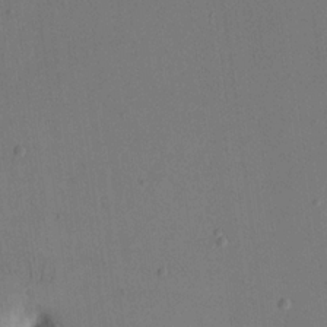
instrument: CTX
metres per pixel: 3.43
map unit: eHh
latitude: 18.2144
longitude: -67.8772
